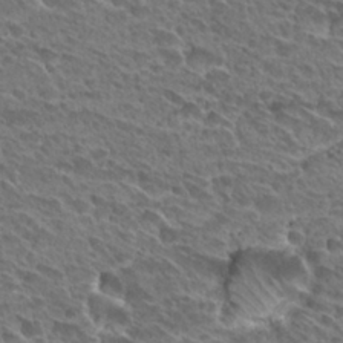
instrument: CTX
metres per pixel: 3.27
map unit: Hto
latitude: 28.9891
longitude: -39.1403
